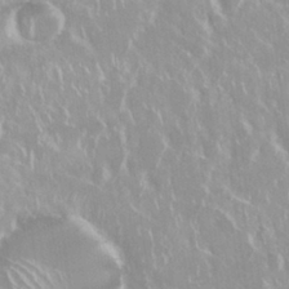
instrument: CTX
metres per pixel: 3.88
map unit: Nhu
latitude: 28.9891
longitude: -61.1403
